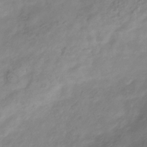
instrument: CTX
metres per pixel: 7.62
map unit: Hve
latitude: -35.3321
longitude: 89.1242
